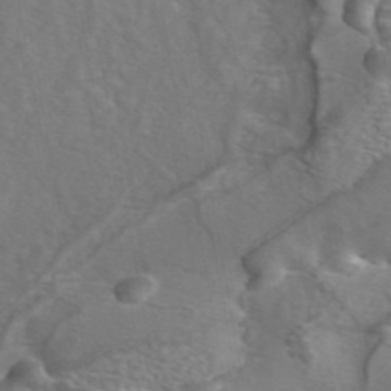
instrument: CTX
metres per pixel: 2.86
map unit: ANa
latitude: 45.0080
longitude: 30.3495
